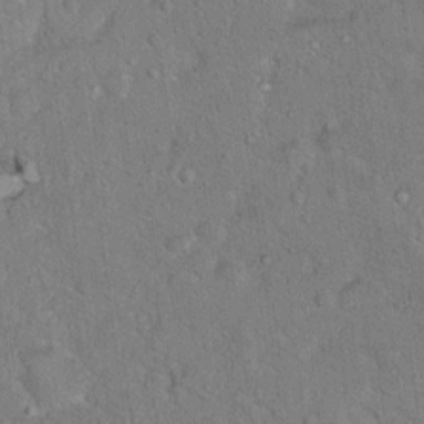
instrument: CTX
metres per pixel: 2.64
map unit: Ht
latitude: 15.2159
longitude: -37.4993
